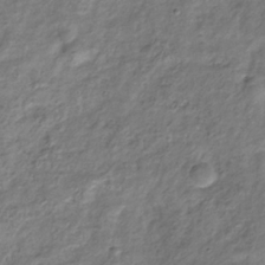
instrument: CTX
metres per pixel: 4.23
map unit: Hve
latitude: -33.1431
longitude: 89.2943
